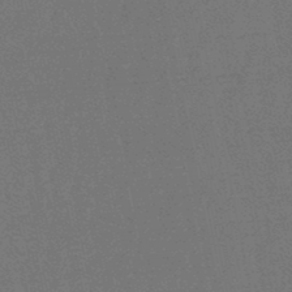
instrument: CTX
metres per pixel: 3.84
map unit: lHb
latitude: -47.6910
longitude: 80.6897
